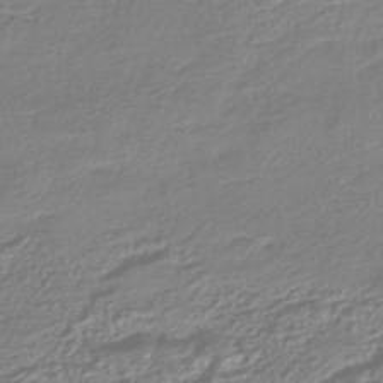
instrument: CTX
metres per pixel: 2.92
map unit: HNhu
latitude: -44.3873
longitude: 99.9178
